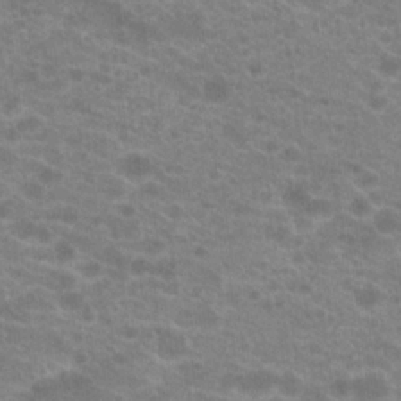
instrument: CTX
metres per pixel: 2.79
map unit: Hto
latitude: 20.2145
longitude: -37.4805
